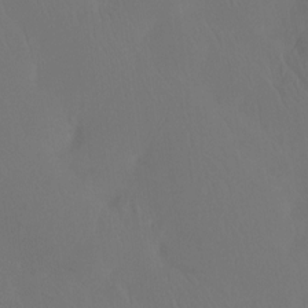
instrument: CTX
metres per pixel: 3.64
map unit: Htu
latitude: -13.9178
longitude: -47.5371
